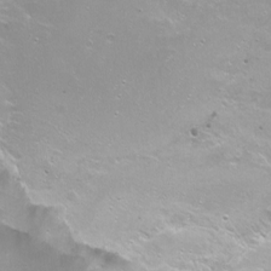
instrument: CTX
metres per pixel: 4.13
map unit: Nhu
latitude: -5.8233
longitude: -47.7639
